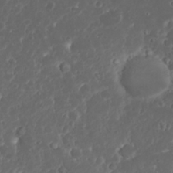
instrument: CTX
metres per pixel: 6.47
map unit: Nhu
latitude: 23.6694
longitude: -59.4615
